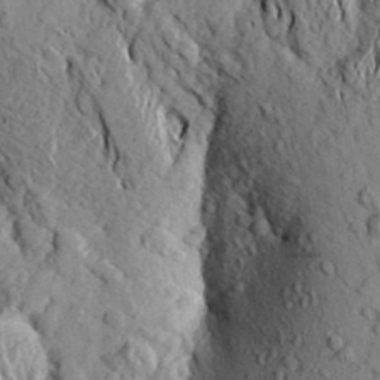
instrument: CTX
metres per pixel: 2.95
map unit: Aa
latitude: 20.1956
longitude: -149.8205
